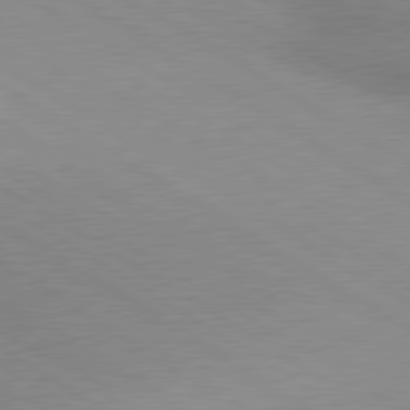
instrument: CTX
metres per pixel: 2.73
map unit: lApd
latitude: 80.1011
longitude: 167.1053
